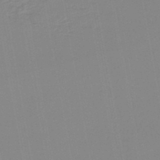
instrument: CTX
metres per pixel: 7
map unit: lHb
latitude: -44.8975
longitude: 77.4265
